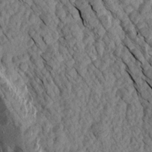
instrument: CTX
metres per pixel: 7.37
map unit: Aa
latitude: 16.9892
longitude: -145.6316
